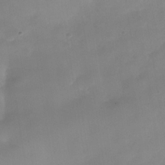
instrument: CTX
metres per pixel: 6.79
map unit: Nhe
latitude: -37.1809
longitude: -90.4601
